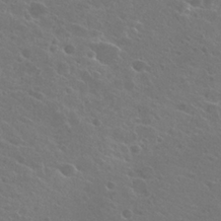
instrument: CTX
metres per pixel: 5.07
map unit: Hto
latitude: 24.6301
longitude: -39.5938
